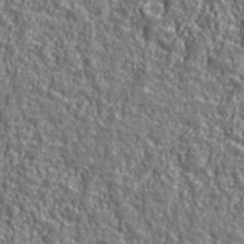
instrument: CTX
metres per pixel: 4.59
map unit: eHh
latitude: 42.5924
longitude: -91.3293
